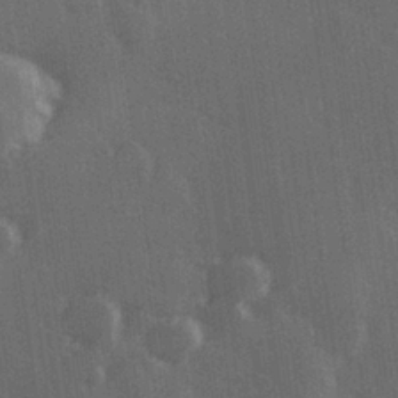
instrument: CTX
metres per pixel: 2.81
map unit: Hve
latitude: 27.2915
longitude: 146.9541
